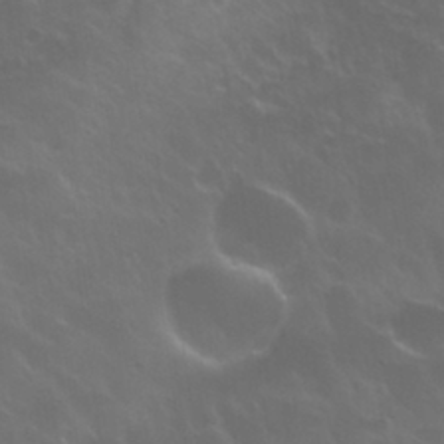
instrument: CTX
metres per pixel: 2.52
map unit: Nhu
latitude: 30.7625
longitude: -55.3104
